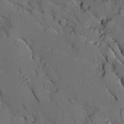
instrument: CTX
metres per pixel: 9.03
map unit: Ave
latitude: 9.8961
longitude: -102.0822
